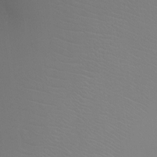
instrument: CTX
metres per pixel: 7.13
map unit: Ht
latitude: -4.2928
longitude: -26.1767
